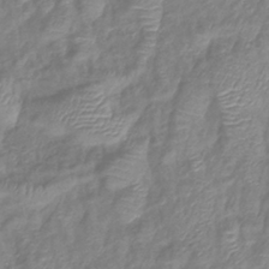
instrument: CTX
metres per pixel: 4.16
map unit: eHb
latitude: -40.1228
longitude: 78.9163
